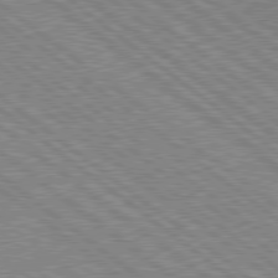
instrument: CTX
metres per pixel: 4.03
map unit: Hpe
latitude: 78.7624
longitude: -168.9325
